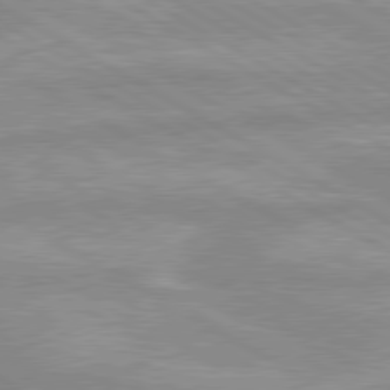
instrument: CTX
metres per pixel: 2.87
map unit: lApd
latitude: 80.0444
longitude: -168.5735
